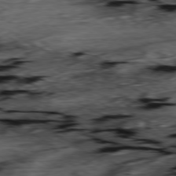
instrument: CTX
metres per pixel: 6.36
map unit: Hpe
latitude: -79.1431
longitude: -20.2334
